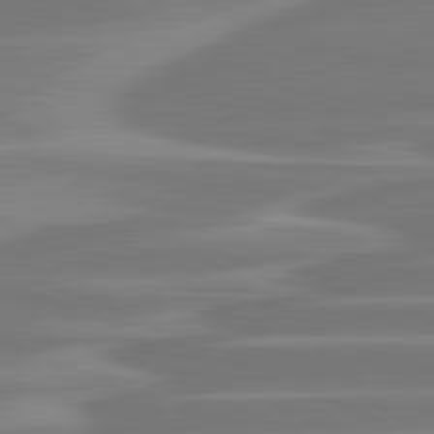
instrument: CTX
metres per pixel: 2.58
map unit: lApd
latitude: 81.4426
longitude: -131.4616
